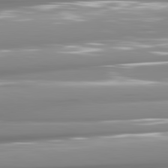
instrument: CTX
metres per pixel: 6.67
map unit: lApd
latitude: 81.5182
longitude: -140.3278
